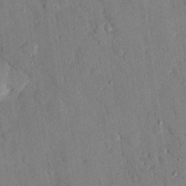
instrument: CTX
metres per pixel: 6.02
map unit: eHh
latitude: 25.3103
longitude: -78.3279
